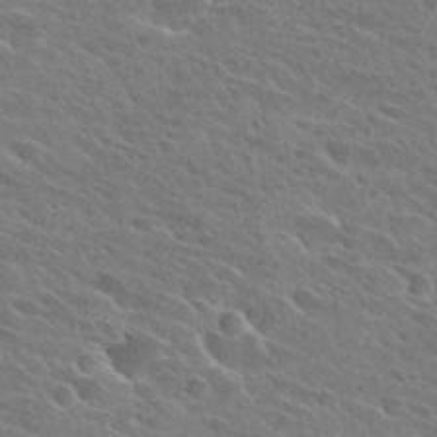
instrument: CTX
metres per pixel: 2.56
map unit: Hto
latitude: 26.5546
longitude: -41.4048
